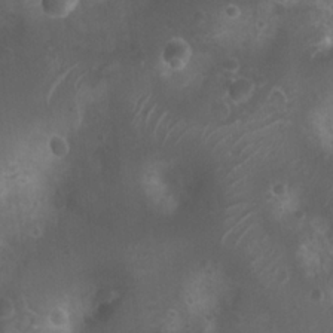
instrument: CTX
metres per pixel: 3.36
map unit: Nhu
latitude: 6.7624
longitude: -21.3104
